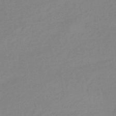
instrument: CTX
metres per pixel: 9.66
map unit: HNhu
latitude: -44.1228
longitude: 89.7666
